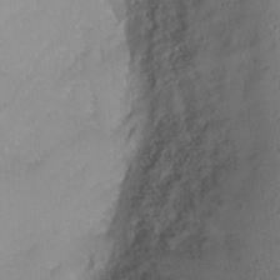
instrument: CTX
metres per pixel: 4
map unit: Ht
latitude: -6.7463
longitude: -19.8772
